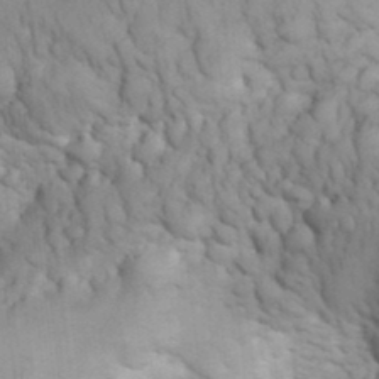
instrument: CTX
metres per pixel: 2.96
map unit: eHh
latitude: 32.3845
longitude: -66.8002
